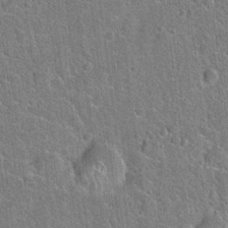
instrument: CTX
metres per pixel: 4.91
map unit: Hto
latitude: 21.4049
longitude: -50.9513
